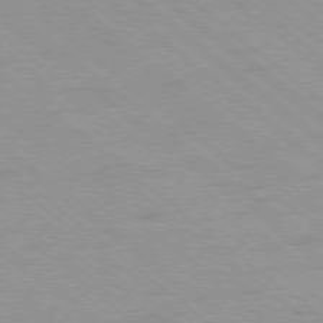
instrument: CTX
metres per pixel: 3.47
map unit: Ap
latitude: -78.3873
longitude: -83.7638
